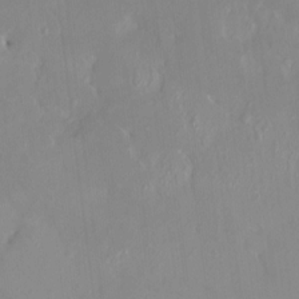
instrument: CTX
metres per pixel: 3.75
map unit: HNhu
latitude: 6.4412
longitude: 2.4817
